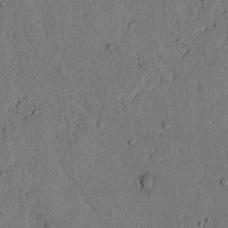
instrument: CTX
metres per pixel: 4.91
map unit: lAvf
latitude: 4.4223
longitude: 158.6518
